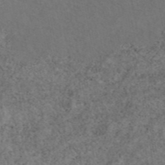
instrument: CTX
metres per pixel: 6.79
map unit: eAb
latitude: 45.5749
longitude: 112.5385
